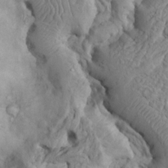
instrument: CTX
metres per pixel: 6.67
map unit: Htu
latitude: -6.2928
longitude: 153.8989
